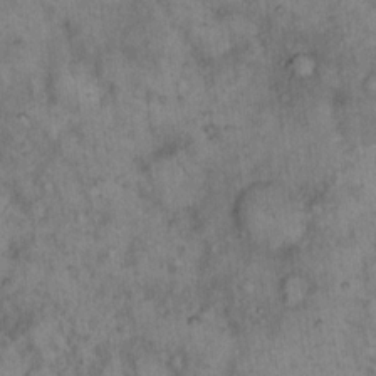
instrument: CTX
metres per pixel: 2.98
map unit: eHh
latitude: 15.4427
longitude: -64.7246
